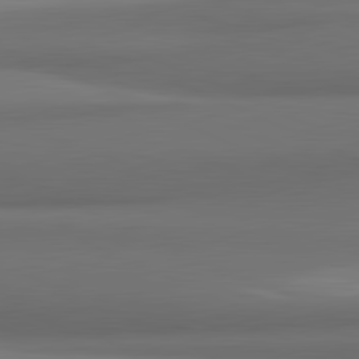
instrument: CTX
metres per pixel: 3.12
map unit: lApd
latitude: 81.8205
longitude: 172.2550
